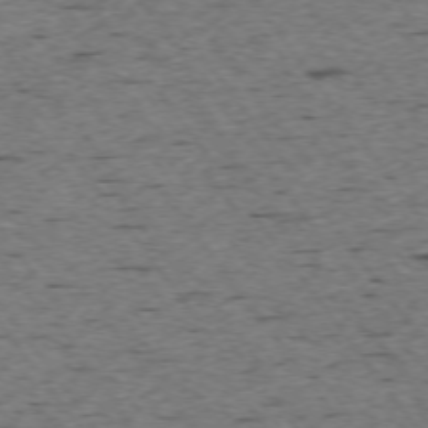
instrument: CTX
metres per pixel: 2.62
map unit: Ap
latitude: -74.5196
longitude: -87.4993
